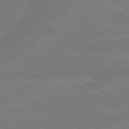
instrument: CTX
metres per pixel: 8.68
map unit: lApd
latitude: 79.3671
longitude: -142.1200
